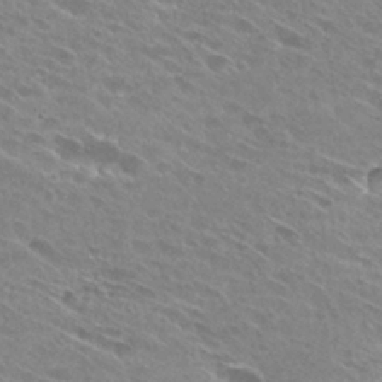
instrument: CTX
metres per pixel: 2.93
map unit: Hto
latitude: 28.1955
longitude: -43.8772
